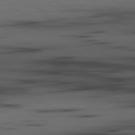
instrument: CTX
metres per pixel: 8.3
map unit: lApd
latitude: 79.8773
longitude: 161.3132
